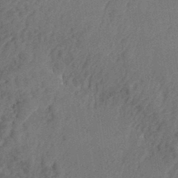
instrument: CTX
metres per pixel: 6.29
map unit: eHh
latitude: 33.9339
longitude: -132.5735
